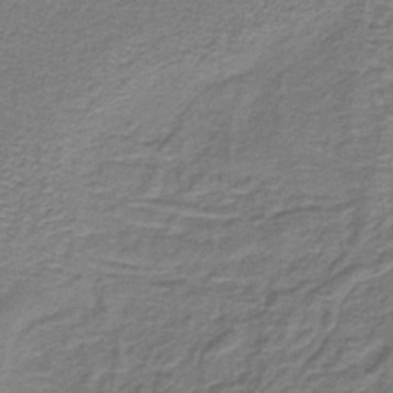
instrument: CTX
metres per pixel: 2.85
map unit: lHb
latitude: -40.4440
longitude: 62.1794
